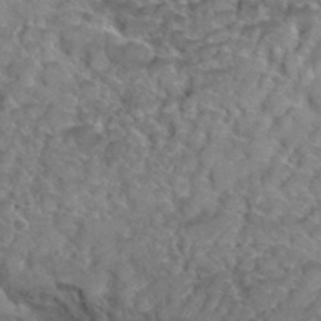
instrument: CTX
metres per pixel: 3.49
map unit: Hto
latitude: 34.8191
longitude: -46.2901
